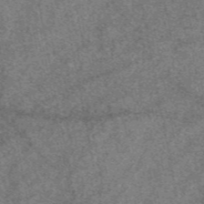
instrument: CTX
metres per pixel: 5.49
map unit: eAb
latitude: 48.2522
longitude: 106.5574
